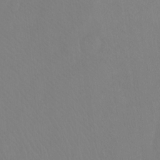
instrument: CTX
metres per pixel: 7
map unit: Ht
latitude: -8.7085
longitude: -38.1956
